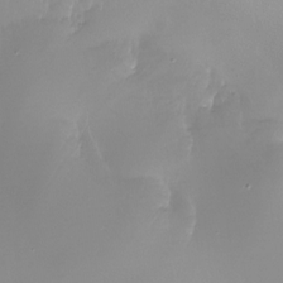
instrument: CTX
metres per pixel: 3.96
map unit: Nhu
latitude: -25.0864
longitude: -72.7058
